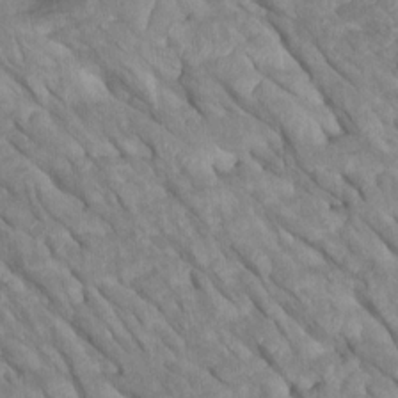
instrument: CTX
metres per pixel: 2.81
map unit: Htu
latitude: 1.6127
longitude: 145.2376
